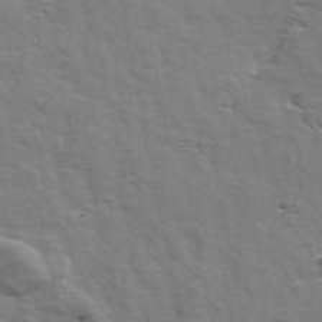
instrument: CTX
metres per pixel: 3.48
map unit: ANa
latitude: 48.3656
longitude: -76.6490
